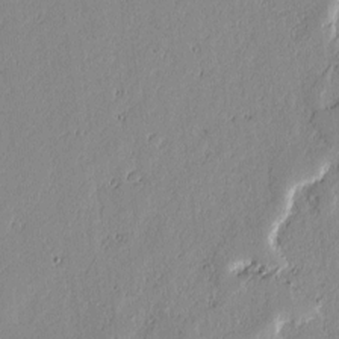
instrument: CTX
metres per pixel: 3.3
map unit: lAvf
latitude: -1.3888
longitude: -107.0269
